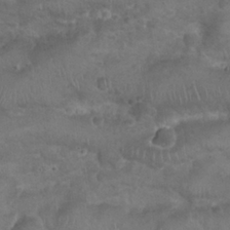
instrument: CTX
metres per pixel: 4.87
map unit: Nhu
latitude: 24.8191
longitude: -52.2334
